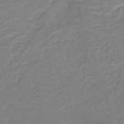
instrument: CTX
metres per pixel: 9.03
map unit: HNb
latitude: -40.9164
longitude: 51.2187
